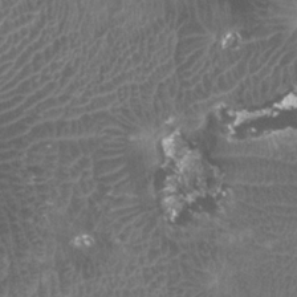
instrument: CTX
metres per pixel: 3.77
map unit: Ht
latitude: 2.9513
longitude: -19.8583
